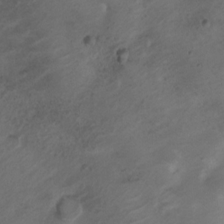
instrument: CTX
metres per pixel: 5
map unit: Nhu
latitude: 6.5168
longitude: -22.4790
